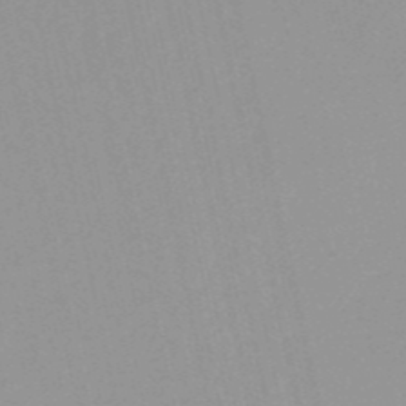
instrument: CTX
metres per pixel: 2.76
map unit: HNb
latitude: -52.1605
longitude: -51.1025
